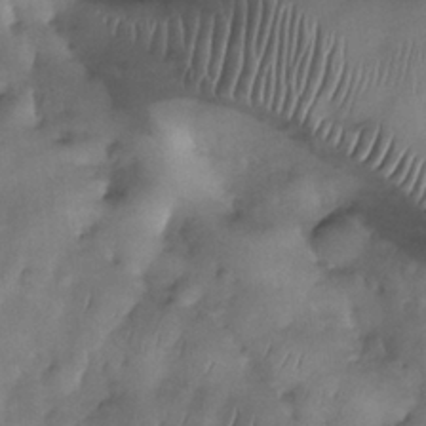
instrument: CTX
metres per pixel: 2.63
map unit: eHh
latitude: -23.3699
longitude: 15.8801
